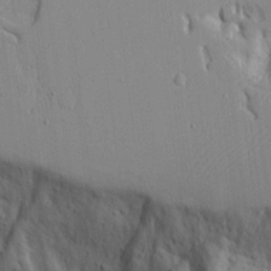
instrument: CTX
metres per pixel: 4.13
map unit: Aa
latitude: 19.2537
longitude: -126.7624
